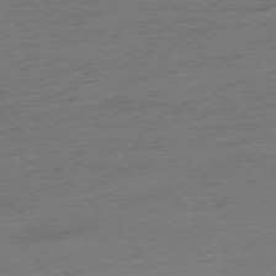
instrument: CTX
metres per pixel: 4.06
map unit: Hpe
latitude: -76.6330
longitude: -14.1389
